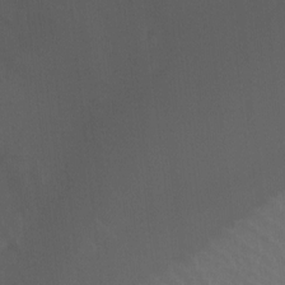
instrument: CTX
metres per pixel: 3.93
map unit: Ht
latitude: -9.1809
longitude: -39.6694
